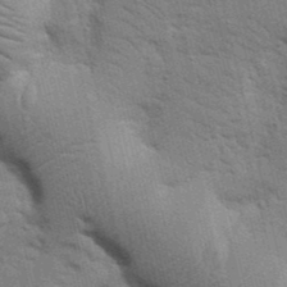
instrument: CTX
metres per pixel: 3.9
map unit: Nhu
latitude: 24.2900
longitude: -73.3860
